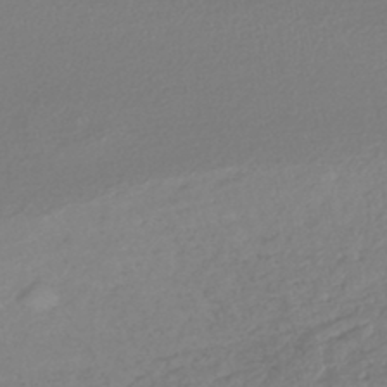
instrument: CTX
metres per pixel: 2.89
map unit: lHb
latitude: -42.6140
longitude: 69.5021
